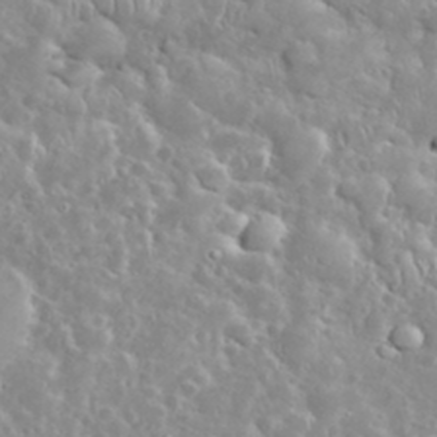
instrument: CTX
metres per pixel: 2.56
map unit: eHh
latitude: 35.6882
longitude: -61.5560
